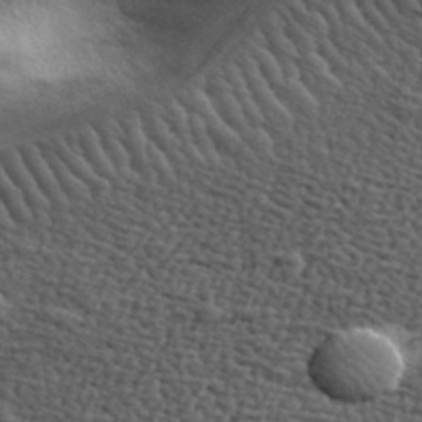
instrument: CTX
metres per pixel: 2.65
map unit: lHvf
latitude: 38.0444
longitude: -90.6490
